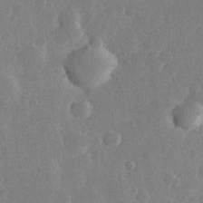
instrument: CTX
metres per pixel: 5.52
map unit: Hve
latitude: 25.5938
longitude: 150.1984
